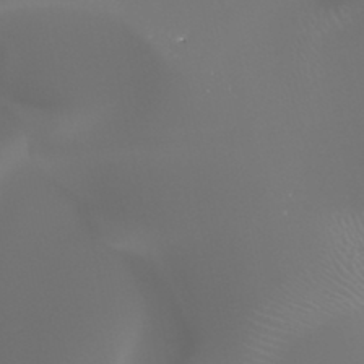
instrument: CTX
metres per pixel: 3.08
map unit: HNhu
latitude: -47.2754
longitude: 30.2928
